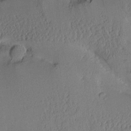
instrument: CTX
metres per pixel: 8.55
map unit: Aa
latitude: 11.0270
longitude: -126.7624
